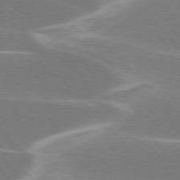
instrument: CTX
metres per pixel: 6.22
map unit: lApd
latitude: 75.7450
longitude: -63.7828
